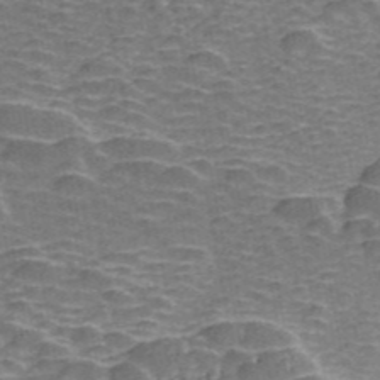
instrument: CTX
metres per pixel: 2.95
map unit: ANa
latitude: 45.5371
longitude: 38.5007
